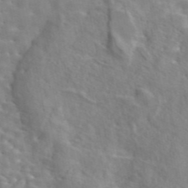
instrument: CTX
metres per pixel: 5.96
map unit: eAb
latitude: 44.6868
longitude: 117.1809
